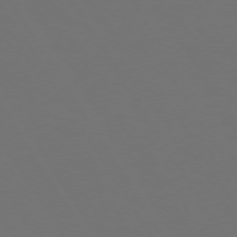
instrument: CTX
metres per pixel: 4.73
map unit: Hpe
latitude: 73.1970
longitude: -128.3467
